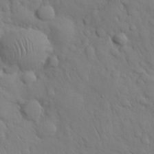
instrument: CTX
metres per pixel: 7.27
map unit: Nhu
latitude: 27.9150
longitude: -68.7813
